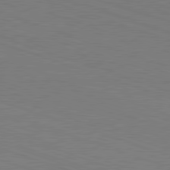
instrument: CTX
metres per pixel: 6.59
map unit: Hpe
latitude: -82.6707
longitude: 5.8233
